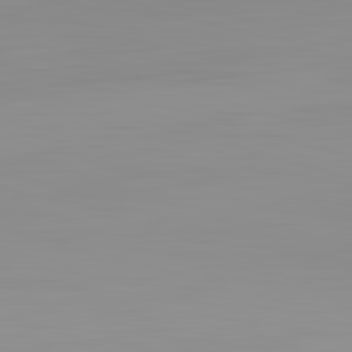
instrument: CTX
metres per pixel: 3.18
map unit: lApd
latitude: 83.2348
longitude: -133.5560
